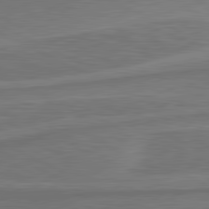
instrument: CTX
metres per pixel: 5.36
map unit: lApd
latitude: 81.2915
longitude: 172.5196
